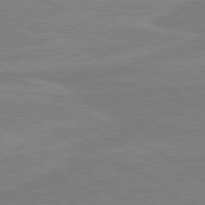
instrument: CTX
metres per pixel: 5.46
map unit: lApd
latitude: 80.4412
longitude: 168.5195
